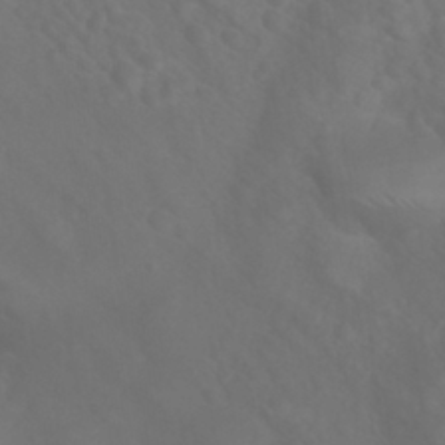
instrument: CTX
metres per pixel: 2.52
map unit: Nhu
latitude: 26.7624
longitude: -55.1403
